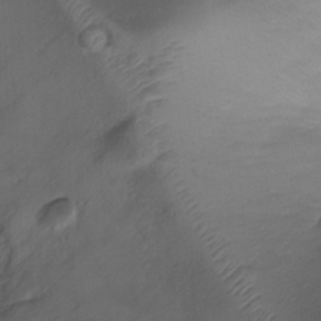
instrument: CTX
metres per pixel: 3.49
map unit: Ht
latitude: 4.3467
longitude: -20.3278
